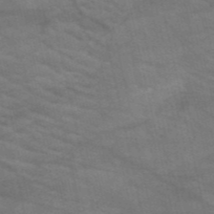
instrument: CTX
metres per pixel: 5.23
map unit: HNb
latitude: -52.7652
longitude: -43.7072
